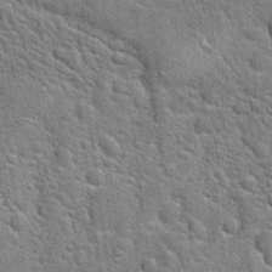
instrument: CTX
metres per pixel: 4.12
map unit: Hto
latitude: 20.4034
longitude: -51.3103
